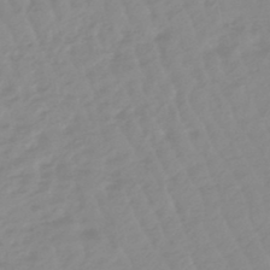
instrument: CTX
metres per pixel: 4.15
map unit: lHb
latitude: -48.2551
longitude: 77.5966
